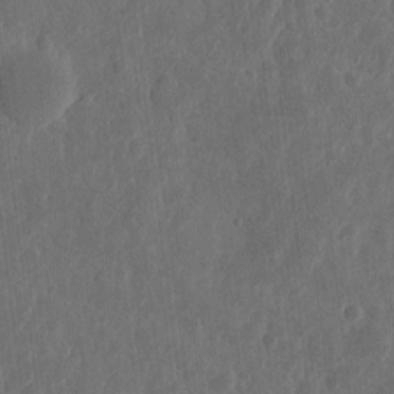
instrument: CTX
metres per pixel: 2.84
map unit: eHh
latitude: 7.3482
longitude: -72.9514
